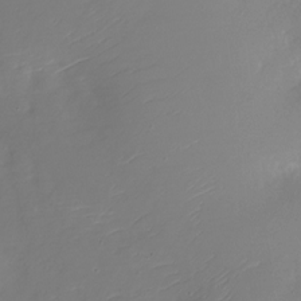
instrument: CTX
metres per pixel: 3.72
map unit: Nhu
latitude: -28.1795
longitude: -79.0459
